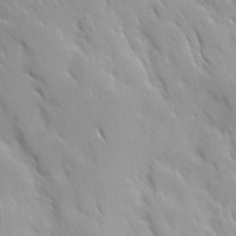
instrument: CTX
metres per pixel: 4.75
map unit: Ave
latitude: 9.7639
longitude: -103.4993
